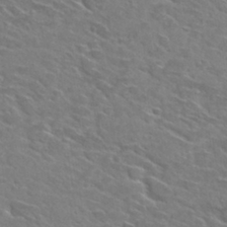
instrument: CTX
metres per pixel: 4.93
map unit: Hto
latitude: 29.8961
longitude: -47.0081
